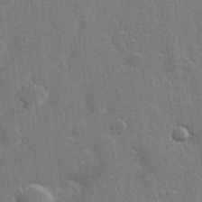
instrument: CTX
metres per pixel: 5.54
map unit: Hve
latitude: 25.7260
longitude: 149.3132
